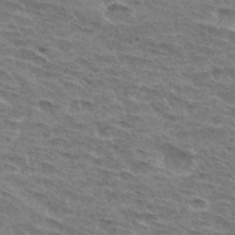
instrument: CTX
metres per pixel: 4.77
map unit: Hto
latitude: 32.9892
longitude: -45.2915
